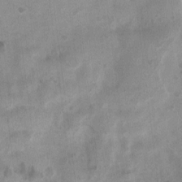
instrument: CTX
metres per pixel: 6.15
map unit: Ht
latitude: 3.3292
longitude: -27.1025
